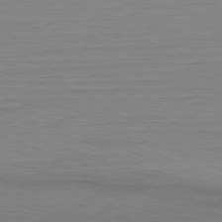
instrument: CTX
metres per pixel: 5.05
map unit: Hpe
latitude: -82.7652
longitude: 7.5777
